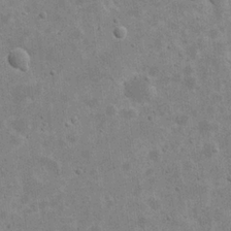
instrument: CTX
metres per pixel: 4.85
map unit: eHh
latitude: 21.8017
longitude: -68.3845
